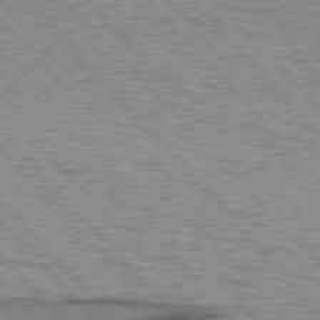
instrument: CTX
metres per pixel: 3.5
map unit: lApd
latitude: 76.9513
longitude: -71.8772
